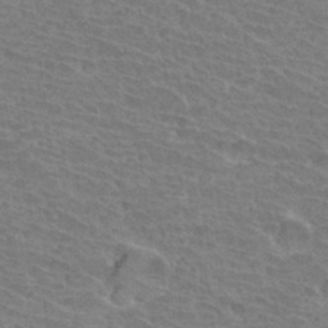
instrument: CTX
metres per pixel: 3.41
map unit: Hto
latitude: 32.6113
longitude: -41.6315
